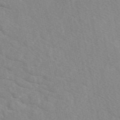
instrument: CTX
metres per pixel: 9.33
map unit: eAb
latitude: 49.8961
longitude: 118.1039
